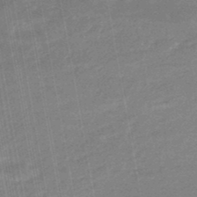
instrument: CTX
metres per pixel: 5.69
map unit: HNhu
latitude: -47.1998
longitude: 89.5966
